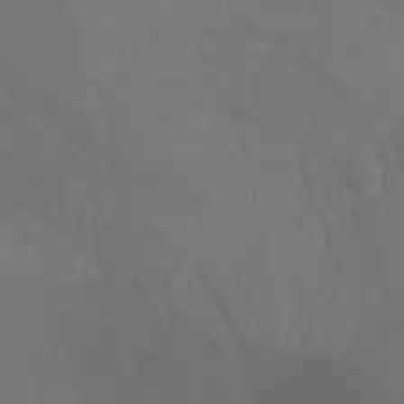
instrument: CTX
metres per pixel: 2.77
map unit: Aa
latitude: -11.0297
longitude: -68.1389
